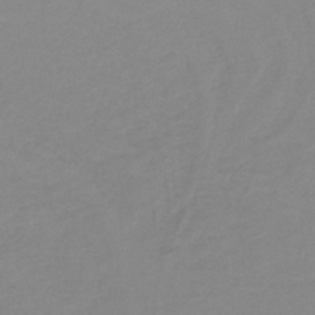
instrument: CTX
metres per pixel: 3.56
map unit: lHb
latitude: -40.4062
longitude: 52.4440
